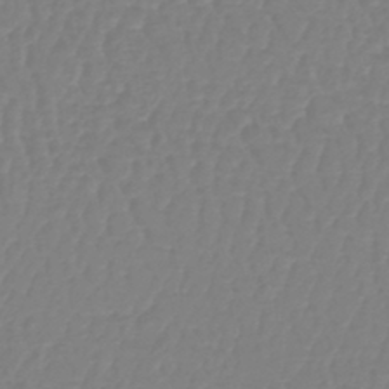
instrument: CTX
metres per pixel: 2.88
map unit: lHb
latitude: -42.1227
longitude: 67.3887
